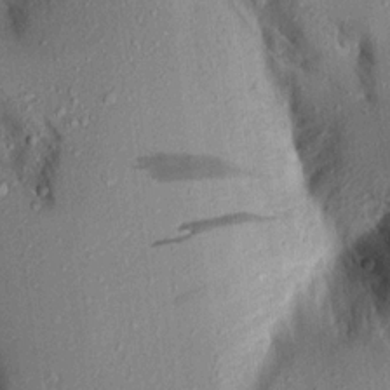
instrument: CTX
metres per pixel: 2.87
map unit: Aa
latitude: 16.1578
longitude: -148.4034
